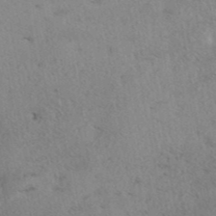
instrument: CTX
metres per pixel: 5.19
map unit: eAb
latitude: 41.0269
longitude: 108.6707
